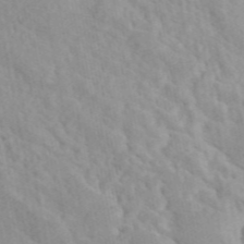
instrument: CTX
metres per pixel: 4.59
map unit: ANa
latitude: 46.7058
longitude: 27.1998
